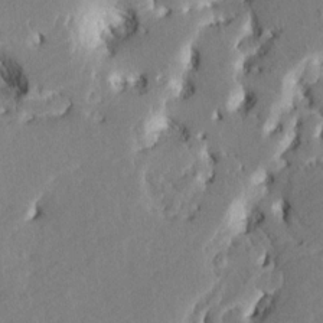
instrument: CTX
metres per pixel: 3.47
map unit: HNhu
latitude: 7.5560
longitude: -5.9150
